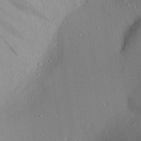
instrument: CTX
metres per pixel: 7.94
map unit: Aa
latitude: 19.0836
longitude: -140.6679
